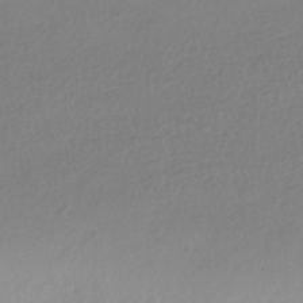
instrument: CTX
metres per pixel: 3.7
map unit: HNhu
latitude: -41.5777
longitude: 97.0109
